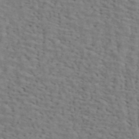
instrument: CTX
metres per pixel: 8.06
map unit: ANa
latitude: 44.9325
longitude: 38.3495
